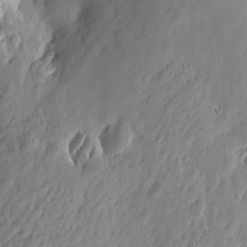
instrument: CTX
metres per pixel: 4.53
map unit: Htu
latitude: -6.4251
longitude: 175.1620
